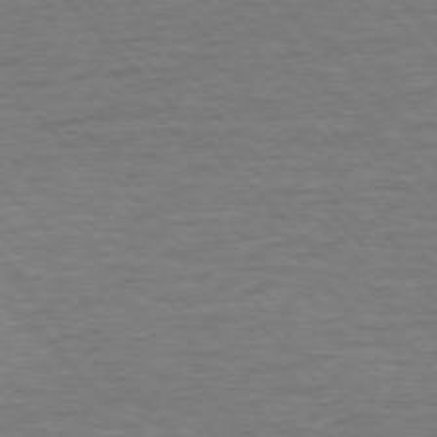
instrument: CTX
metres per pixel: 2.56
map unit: Ap
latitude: -76.8219
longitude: -95.2537
